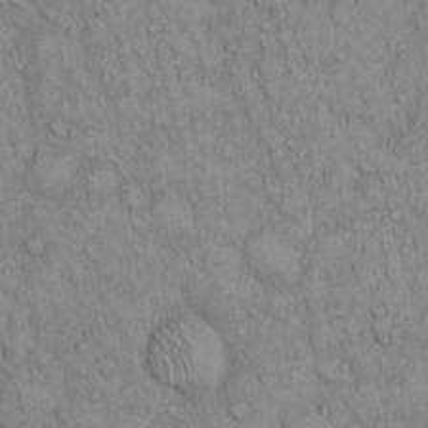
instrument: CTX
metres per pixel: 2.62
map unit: Hto
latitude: 13.2537
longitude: -57.7449
